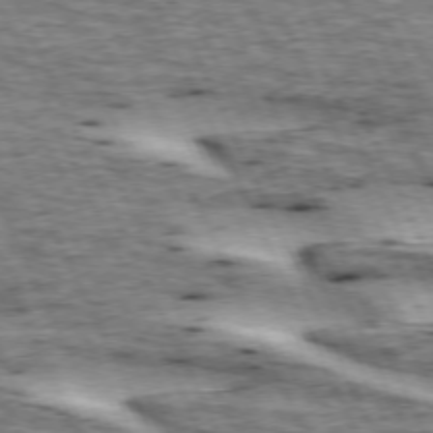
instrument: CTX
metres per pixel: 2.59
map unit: lApd
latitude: 72.8758
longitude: -54.6301
